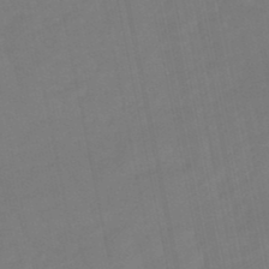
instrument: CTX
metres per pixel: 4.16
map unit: lHb
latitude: -49.3132
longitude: 82.7463
